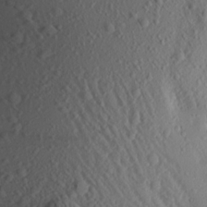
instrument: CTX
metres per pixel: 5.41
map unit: Aa
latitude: 15.2915
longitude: -145.9150
